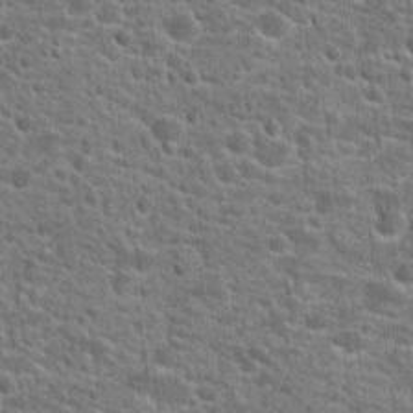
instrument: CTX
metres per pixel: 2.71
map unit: Hto
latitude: 21.3482
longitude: -44.5357
